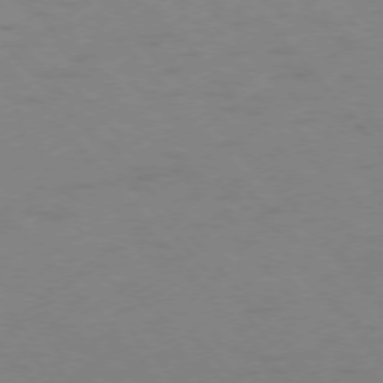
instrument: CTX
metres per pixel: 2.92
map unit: Ap
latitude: -76.8030
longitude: -64.1011
